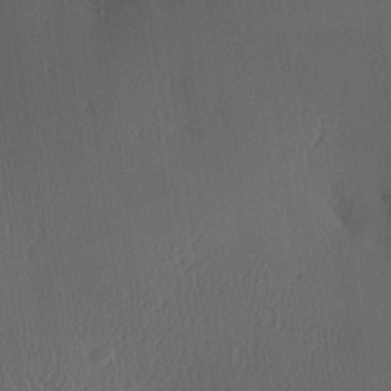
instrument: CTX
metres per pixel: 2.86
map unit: Aa
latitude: 26.6680
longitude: -137.6316
